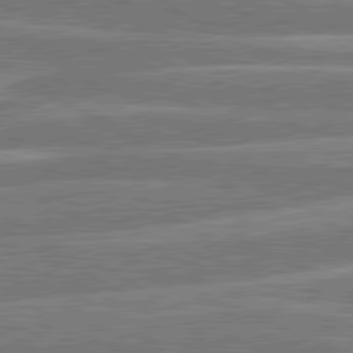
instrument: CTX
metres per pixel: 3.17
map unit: lApd
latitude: 80.6301
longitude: -131.6505
